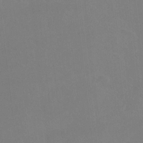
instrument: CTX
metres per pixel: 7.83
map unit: Hto
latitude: -12.4251
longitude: -40.6868
